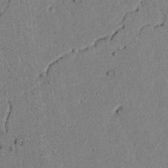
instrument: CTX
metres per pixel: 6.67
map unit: lAvf
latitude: 5.2348
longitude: 166.9920
